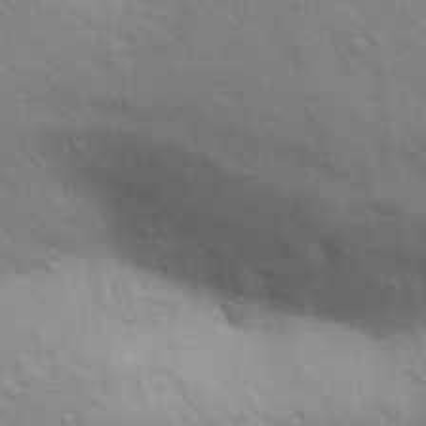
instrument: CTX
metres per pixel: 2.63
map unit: Aa
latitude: 30.6869
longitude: -147.3482
